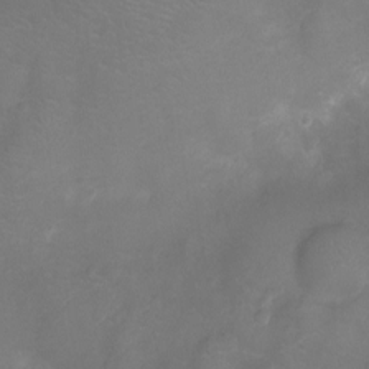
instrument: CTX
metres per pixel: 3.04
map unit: Ht
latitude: -7.9556
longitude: -18.9702
